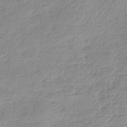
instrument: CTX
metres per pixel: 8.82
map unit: lHb
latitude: -44.8408
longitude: 71.7289
